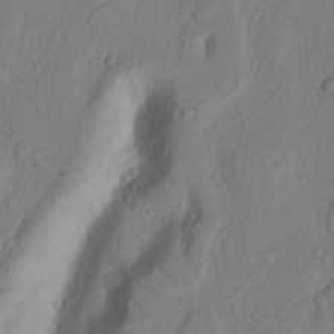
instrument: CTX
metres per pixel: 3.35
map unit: Nhu
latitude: 19.2537
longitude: -77.0458
